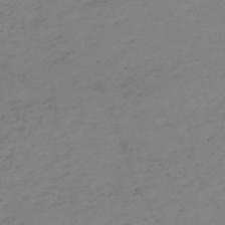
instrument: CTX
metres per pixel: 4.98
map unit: eHh
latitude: -54.8030
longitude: -91.5560
